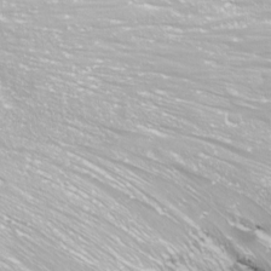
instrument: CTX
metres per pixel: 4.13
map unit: Nhu
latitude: -11.3132
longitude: -64.5546
